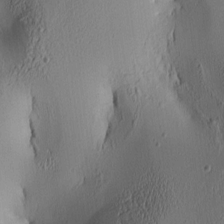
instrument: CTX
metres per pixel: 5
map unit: lAa
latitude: 5.4615
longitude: -113.4615
